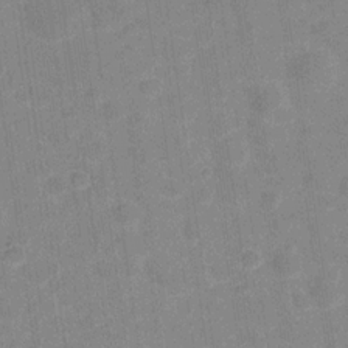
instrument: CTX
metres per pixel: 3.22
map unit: Hve
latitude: -28.2928
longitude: 91.9367
